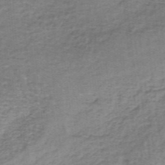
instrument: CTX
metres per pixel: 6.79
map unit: lHb
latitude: -36.2172
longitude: 60.4440
